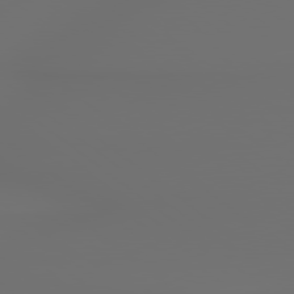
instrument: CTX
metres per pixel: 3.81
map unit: lApd
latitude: 79.1592
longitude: 177.6155
